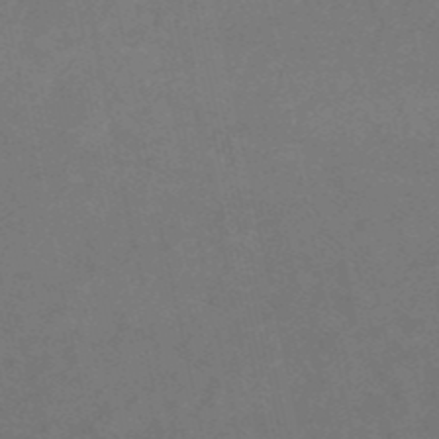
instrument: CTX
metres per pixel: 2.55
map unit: HNb
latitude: -52.6896
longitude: -51.4048
